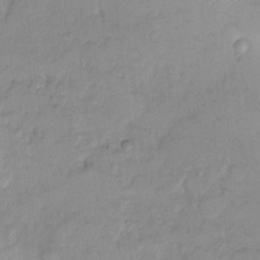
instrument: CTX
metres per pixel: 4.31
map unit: Hto
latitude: 6.3845
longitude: -61.4237
